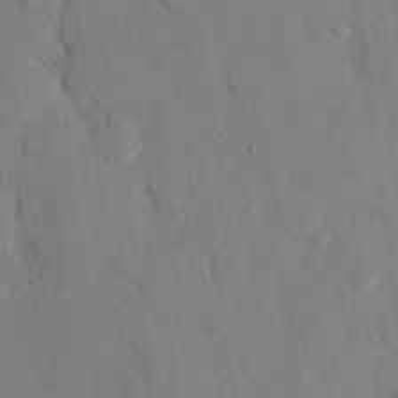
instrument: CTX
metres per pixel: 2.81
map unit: eHh
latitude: 26.5168
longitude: -79.9150
